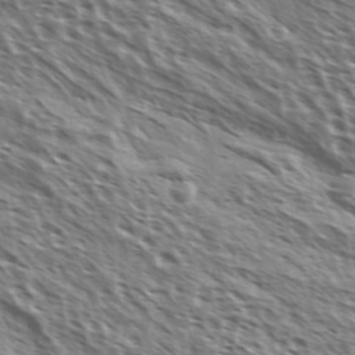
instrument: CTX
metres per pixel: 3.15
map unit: Ave
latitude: 37.2915
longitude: -111.4238
